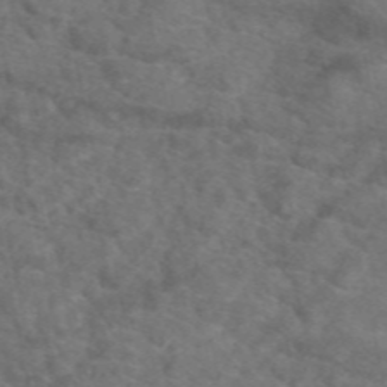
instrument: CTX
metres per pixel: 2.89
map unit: eAb
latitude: 49.4048
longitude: 111.0486
